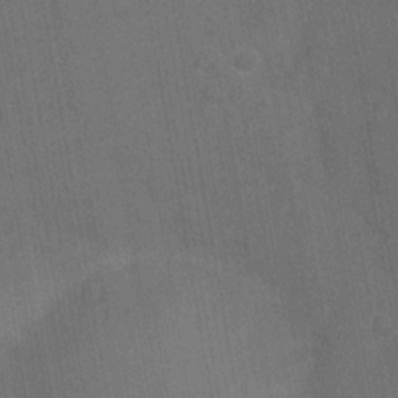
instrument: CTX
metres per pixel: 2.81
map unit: Ht
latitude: -10.6519
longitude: -22.1200
